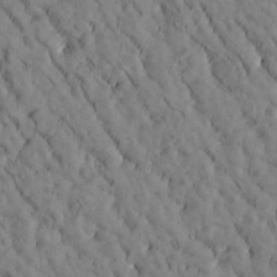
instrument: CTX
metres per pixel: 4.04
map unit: Htu
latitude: -3.0864
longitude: 174.0849
